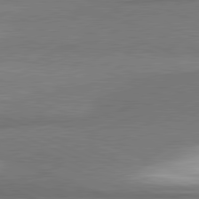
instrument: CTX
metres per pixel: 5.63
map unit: lApd
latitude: 81.4048
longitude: 164.6330
